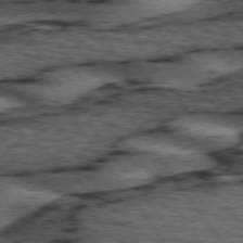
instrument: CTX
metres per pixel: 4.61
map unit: lApd
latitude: 74.1389
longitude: -73.7639
